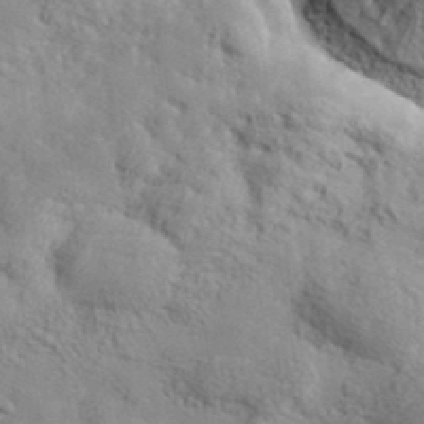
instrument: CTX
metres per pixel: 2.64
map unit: lHvf
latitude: 37.6127
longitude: -87.5938
